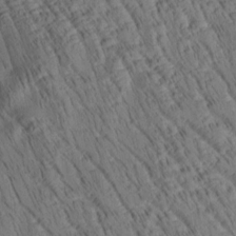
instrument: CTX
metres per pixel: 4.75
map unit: Htu
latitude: 2.8002
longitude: 178.7085
